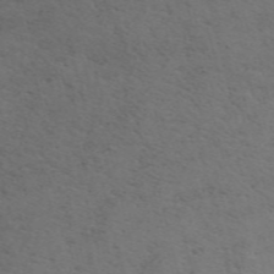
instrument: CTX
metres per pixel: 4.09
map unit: ANa
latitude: 51.2159
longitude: -71.2348
